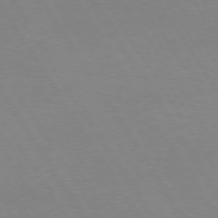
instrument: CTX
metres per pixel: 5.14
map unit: Hpe
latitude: 73.7639
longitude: -129.6694
